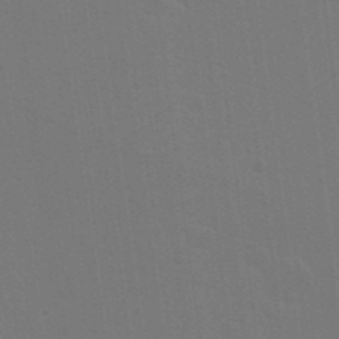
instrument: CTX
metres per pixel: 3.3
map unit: Nhu
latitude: 17.6883
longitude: -29.9339
